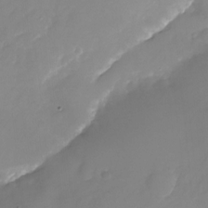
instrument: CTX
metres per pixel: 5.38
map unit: Nhu
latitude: -24.0472
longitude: -69.6127
